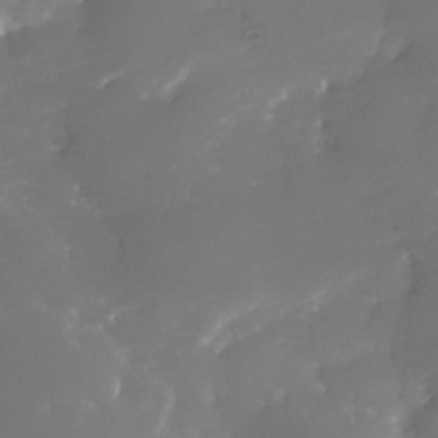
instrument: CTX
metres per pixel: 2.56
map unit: Nhe
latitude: -32.2173
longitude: -116.1767
